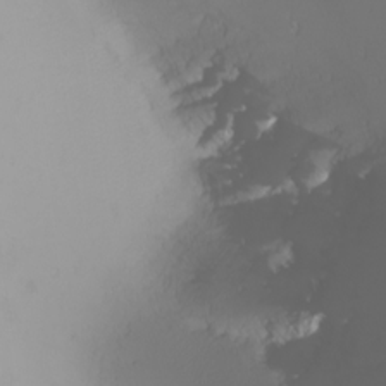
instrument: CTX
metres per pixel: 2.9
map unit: Htu
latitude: -4.0850
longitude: -88.7813
